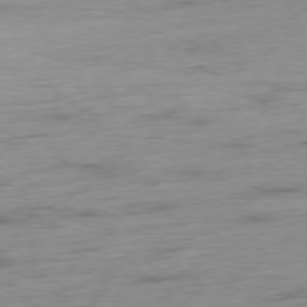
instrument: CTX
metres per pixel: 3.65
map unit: Hpe
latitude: -78.5384
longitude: -18.8002
